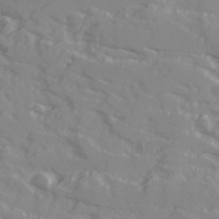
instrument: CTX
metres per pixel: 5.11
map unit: Ave
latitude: 17.6316
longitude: -129.3670
